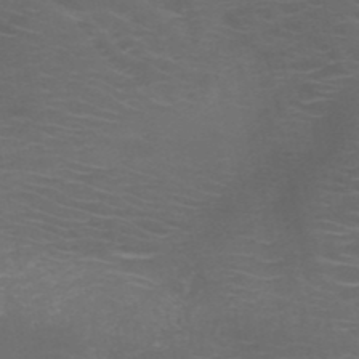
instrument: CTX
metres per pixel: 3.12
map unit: HNb
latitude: -49.2943
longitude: -46.6302
